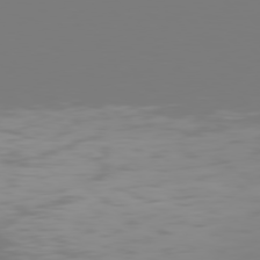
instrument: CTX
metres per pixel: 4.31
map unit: Hpe
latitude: 77.4237
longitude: -165.6883
